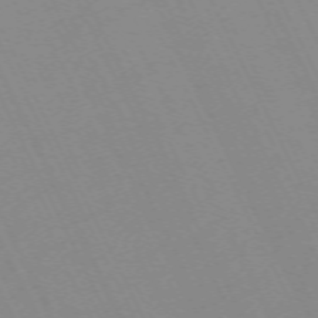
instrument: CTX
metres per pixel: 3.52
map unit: Hpe
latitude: -70.6708
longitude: 16.0661
